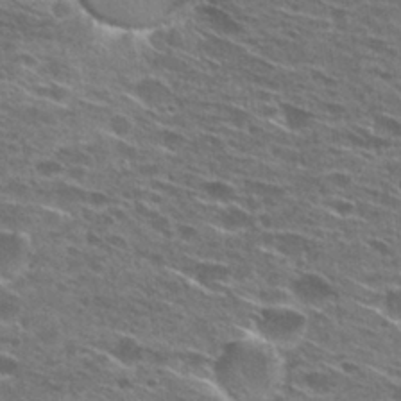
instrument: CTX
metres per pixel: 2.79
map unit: Hto
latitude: 27.4615
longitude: -46.0444
